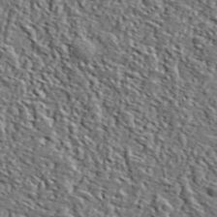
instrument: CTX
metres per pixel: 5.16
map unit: lHvf
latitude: 39.3293
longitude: -87.2348
